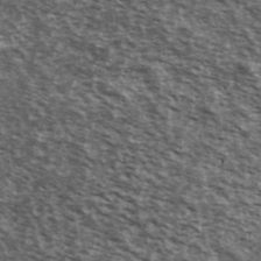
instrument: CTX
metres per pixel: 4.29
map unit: Ave
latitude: 39.6505
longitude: -108.3467
